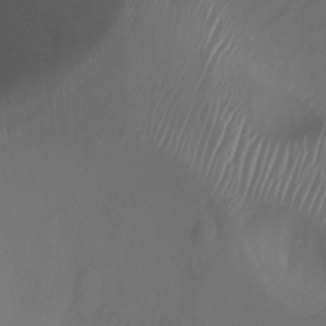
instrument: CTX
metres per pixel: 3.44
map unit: Ht
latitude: 1.3670
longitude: -21.4238
